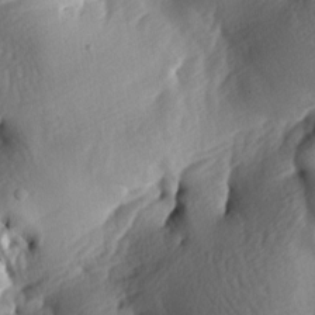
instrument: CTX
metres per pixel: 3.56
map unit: lAa
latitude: -8.3117
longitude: -126.1767
